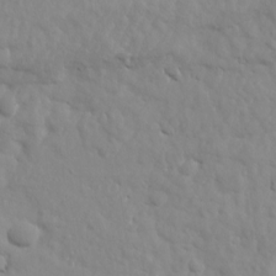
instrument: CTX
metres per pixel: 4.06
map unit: Ave
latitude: 18.6112
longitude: -133.3104
